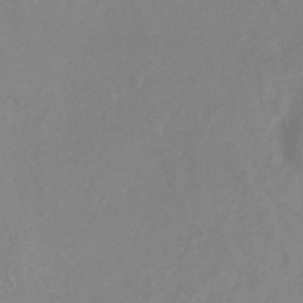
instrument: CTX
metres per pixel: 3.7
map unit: lHb
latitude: -39.5588
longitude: 74.6330
